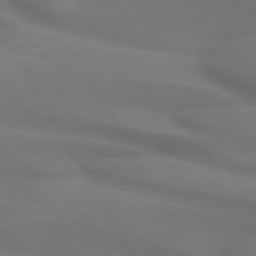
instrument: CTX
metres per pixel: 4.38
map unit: lApd
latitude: 72.6869
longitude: -49.6883
